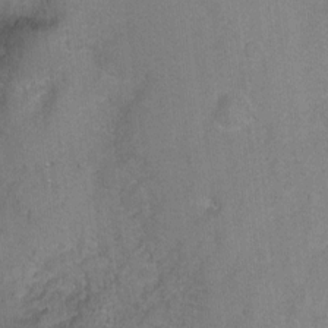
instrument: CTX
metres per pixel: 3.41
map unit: Ht
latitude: -5.4643
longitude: -36.0633
